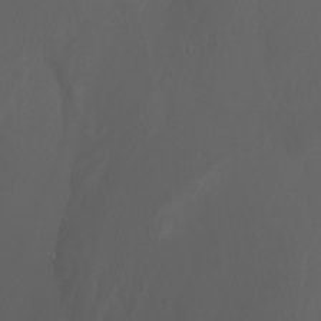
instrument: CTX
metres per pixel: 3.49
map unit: Nhu
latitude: -6.8597
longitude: -75.6883
